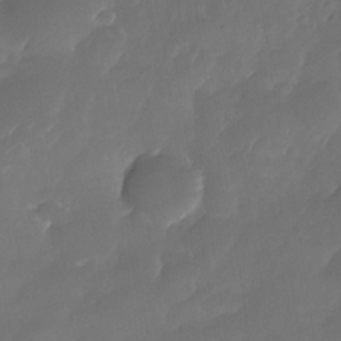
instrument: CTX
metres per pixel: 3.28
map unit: Nhe
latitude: -34.0850
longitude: -145.5371
